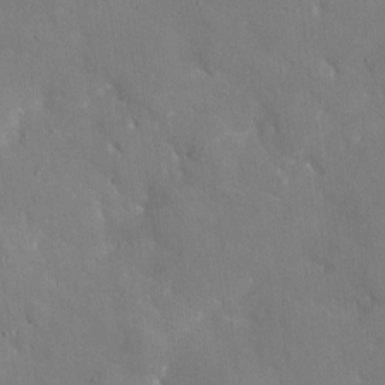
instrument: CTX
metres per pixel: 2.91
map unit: eHh
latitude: 5.1970
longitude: -68.0822
